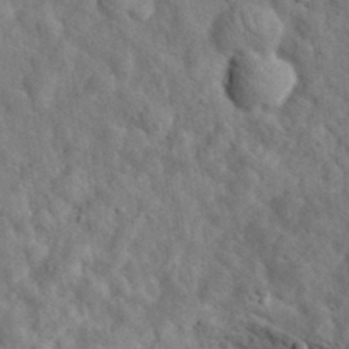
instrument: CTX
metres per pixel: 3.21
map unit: eHh
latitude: 34.8569
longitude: -78.5168
